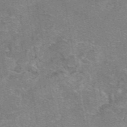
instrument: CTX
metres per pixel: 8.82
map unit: eAb
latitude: 47.3860
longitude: 102.6141
